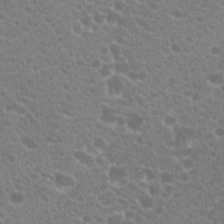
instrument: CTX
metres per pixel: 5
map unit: Hto
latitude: 20.4601
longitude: -34.6112
